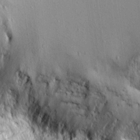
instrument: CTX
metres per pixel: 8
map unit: Aa
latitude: 8.6113
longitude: -129.8016
